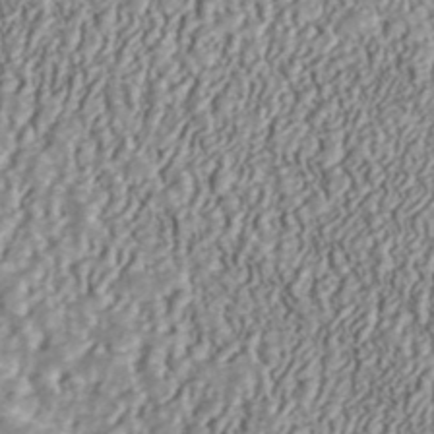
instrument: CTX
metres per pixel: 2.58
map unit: ANa
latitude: 45.3860
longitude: 37.0108
